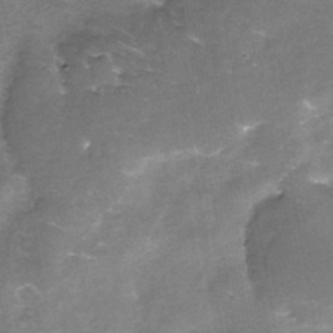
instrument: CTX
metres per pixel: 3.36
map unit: Nhe
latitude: -32.5385
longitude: -87.9339
